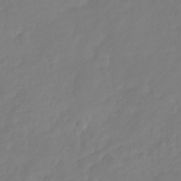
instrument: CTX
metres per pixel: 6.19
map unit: Nhu
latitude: -28.9164
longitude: -61.2159
